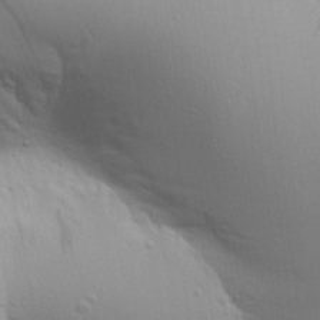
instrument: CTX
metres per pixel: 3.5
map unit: Aa
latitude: 24.6679
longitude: -136.4223
